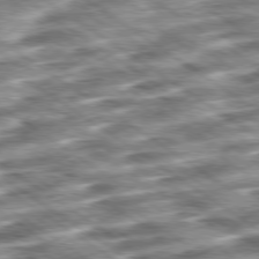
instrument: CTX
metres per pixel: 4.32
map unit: Ap
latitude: -79.9745
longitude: -50.4979
